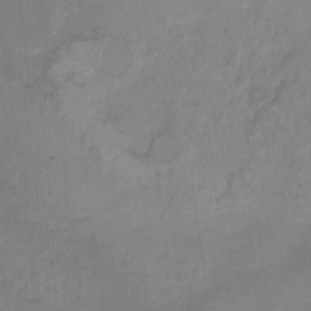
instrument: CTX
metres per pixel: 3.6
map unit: Nhu
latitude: 4.4034
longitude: -16.5168
